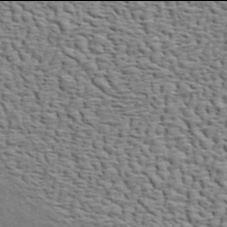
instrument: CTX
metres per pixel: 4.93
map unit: ANa
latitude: 45.9906
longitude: -84.5357
